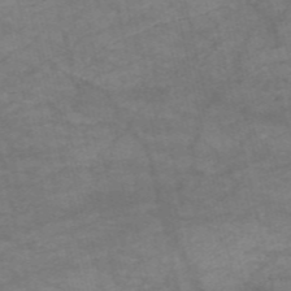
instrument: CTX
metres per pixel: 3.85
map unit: HNb
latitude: -54.6708
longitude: -44.4034
